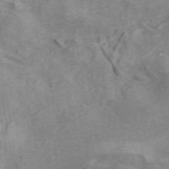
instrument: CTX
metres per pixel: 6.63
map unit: ANa
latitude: 41.1970
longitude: 15.2943
